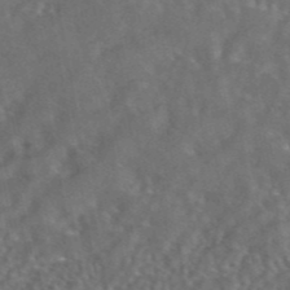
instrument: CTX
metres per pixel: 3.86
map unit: eAb
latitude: 43.8394
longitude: 108.5196
